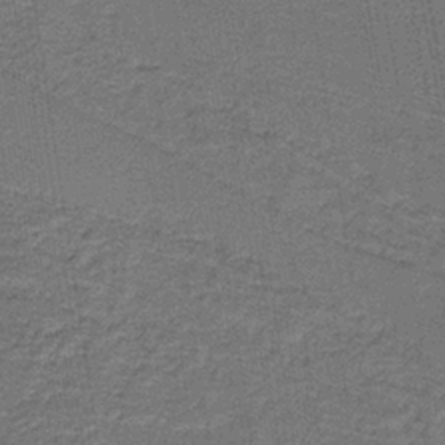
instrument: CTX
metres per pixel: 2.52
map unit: lHb
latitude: -37.6910
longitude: 57.3132
